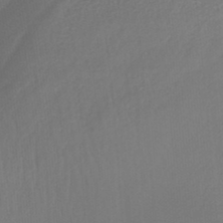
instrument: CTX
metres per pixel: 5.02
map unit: lHb
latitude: -37.5966
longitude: 58.3495
